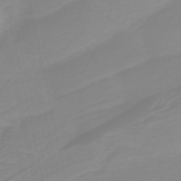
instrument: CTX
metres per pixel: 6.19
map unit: HNb
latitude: -36.2550
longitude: 55.2376
